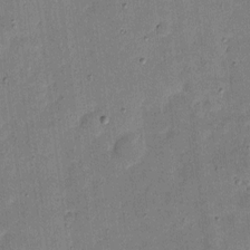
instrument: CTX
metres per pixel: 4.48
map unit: eHh
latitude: 4.9514
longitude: -71.1781
